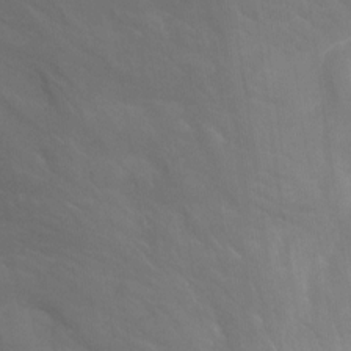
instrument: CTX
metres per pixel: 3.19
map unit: Nhu
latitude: -13.1998
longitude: -65.8395
